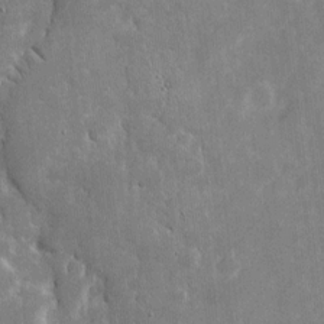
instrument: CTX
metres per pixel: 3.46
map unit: eHh
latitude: 7.1025
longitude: -69.8772
